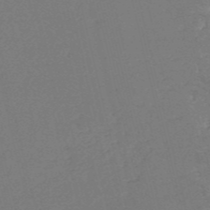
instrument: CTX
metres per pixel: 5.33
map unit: HNb
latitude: -54.7463
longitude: -38.6868
